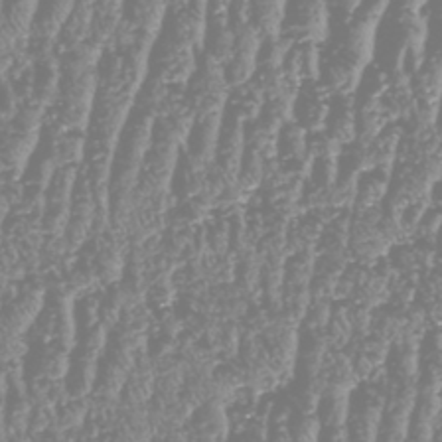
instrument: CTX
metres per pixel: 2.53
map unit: HNhu
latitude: -48.3873
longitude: 29.4454
